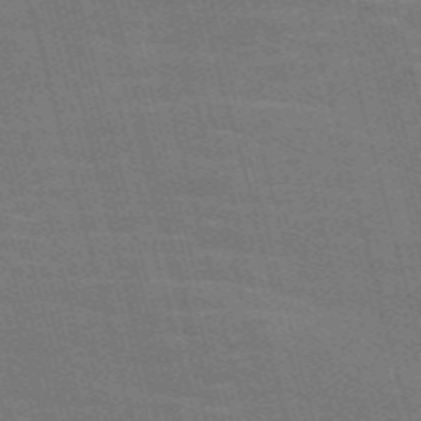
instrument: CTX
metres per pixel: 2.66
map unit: Nve
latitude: -58.8030
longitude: 62.4440
